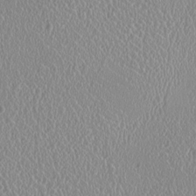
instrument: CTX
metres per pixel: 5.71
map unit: HNhu
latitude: -0.2740
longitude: -1.6505
